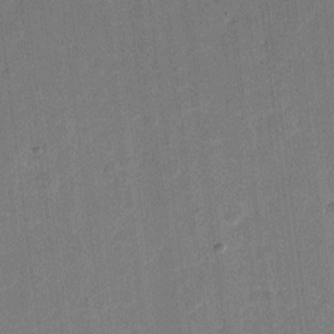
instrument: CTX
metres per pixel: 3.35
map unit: eHh
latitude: 11.3293
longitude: -66.6868
